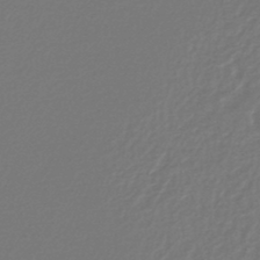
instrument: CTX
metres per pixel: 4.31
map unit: lHb
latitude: -44.6896
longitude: 65.2754
